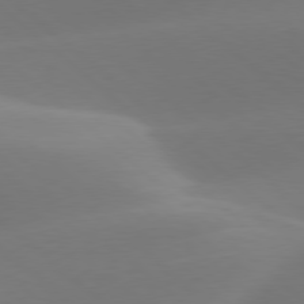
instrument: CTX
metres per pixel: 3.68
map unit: lApd
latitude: 78.2901
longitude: -51.0647
